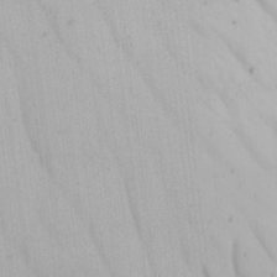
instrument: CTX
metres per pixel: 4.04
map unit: Ave
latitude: 21.4427
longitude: -137.9150
